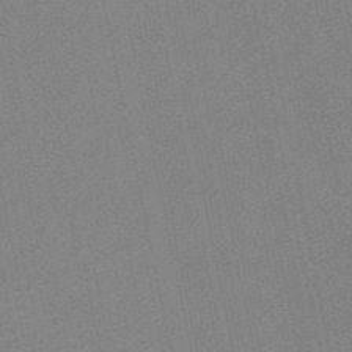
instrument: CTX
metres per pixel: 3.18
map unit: HNb
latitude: -52.4251
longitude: -47.8584
